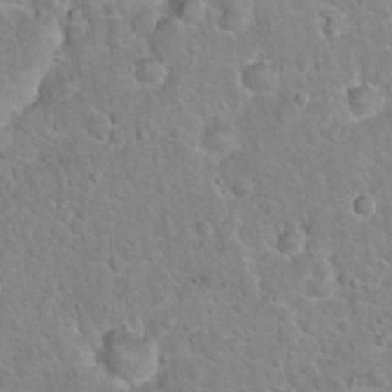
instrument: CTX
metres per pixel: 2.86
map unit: Hto
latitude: 20.8380
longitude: -47.6883
